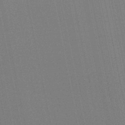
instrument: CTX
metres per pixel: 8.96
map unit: lHb
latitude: -46.3306
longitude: 78.1416
